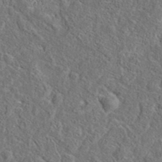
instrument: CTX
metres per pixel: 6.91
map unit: eAb
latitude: 37.0837
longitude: 113.2943
